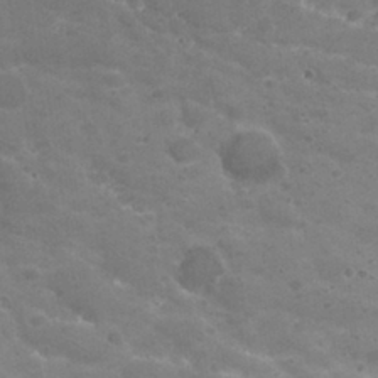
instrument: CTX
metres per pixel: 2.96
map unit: Nhu
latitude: 29.5560
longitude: -49.3293
